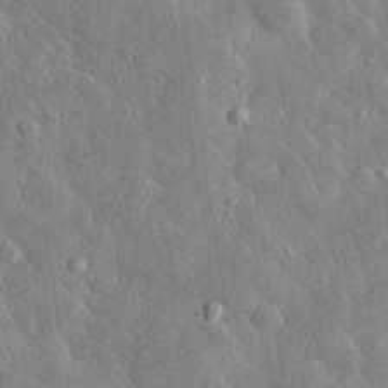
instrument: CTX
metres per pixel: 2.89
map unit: lHvf
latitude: 32.8191
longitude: -86.2711
